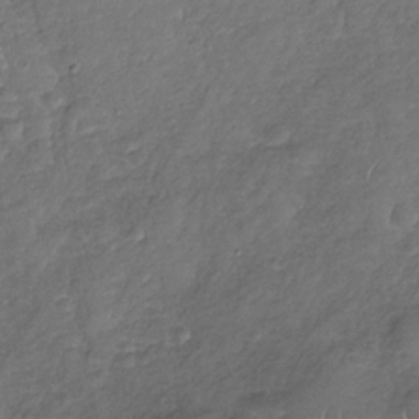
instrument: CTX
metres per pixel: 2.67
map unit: Nhu
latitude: -30.9352
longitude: -59.6127
